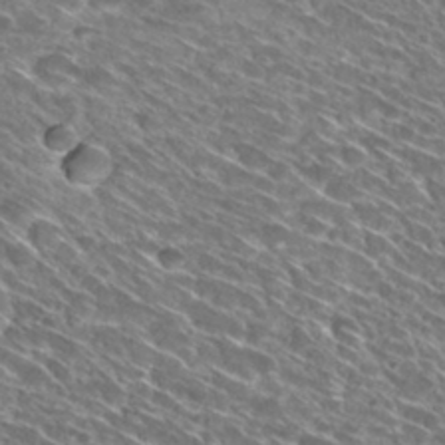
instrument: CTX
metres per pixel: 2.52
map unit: Hto
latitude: 30.0255
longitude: -44.9702
